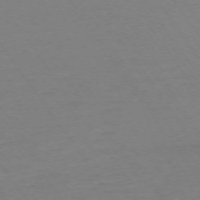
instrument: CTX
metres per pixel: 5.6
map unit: Ap
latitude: -74.0472
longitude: -85.2348
